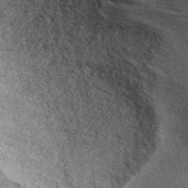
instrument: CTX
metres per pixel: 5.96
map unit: ANa
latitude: 49.5371
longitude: -73.4427
